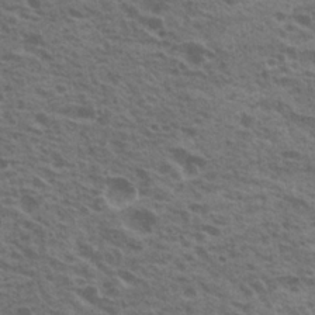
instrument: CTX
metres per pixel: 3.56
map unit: Nhu
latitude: 19.9528
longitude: -30.9514
